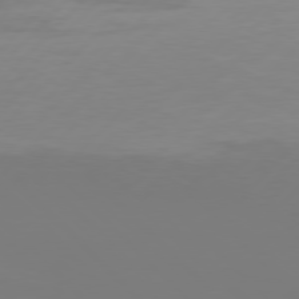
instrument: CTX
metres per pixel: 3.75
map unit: Hpe
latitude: 77.4993
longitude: -133.8394
